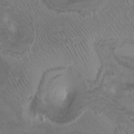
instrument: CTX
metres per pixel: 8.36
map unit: Nhu
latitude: -8.1606
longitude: -93.4615
